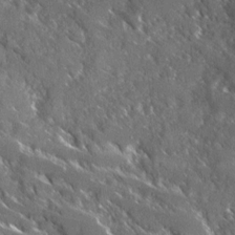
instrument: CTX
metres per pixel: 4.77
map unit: Ave
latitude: 17.1025
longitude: -130.1011
